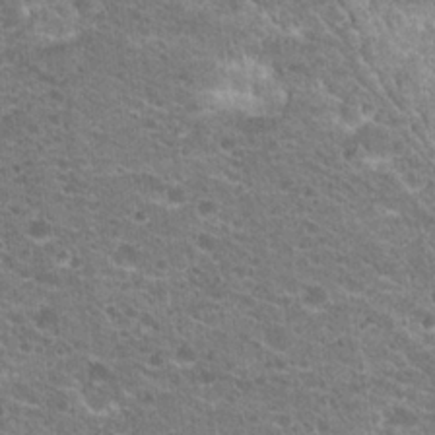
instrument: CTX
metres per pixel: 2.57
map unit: Hto
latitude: 19.9528
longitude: -34.0444
